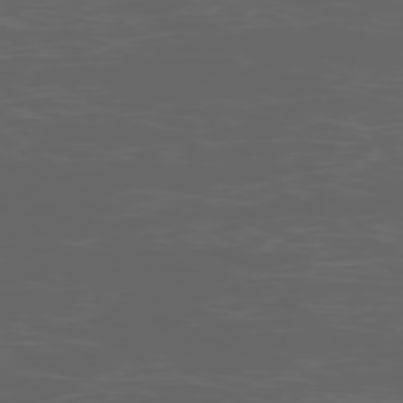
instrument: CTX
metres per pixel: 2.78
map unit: Ap
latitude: -77.2754
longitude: -75.6505
